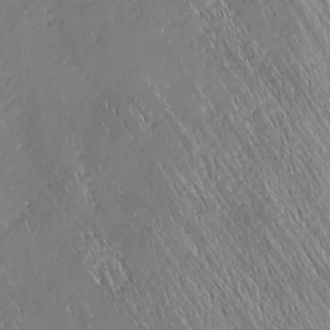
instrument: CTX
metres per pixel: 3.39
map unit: Nhu
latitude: -7.3887
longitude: -151.9150
